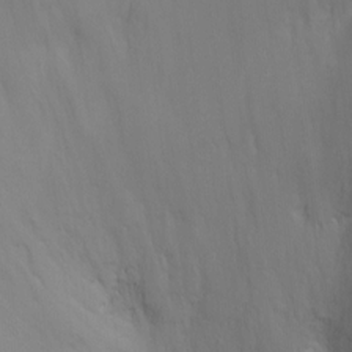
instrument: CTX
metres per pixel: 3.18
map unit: Ht
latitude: -2.6329
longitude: -24.1955
